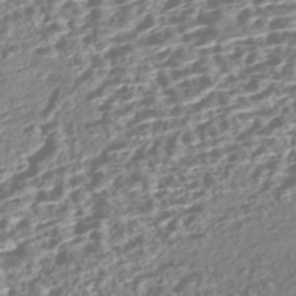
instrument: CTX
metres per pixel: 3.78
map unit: Nhe
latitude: -47.1998
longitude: -172.6679
